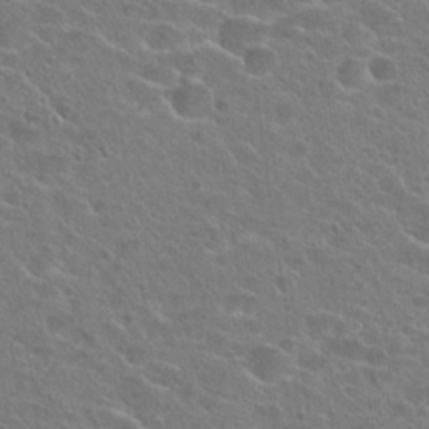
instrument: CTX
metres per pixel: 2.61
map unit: Hto
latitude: 24.6490
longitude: -45.1592
